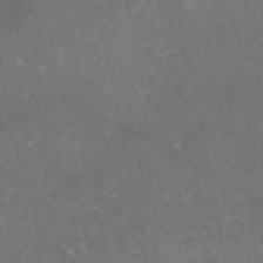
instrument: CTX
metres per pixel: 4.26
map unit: eAb
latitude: 46.7247
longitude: 124.2928
